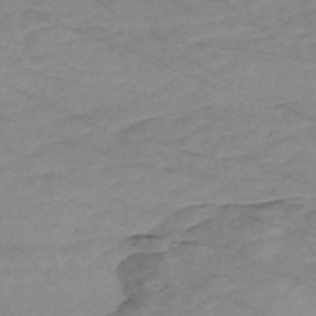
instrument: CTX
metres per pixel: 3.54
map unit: Nve
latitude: -59.0297
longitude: 61.3132
